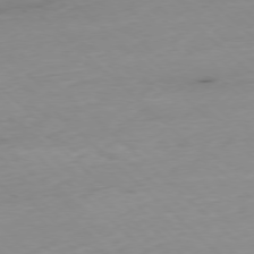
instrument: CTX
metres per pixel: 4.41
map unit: Ap
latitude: -77.5399
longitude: -90.2900
